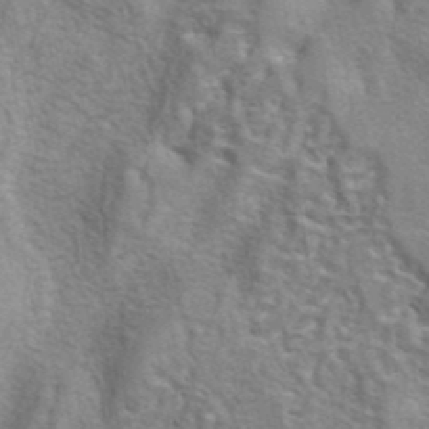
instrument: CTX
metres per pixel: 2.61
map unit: eAb
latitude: 41.0269
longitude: 105.6533
